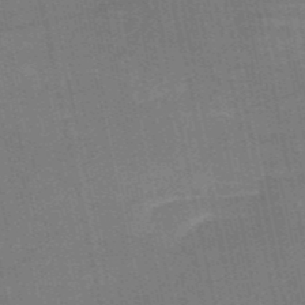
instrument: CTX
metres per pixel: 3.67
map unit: HNb
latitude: -52.8219
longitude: -46.5357
